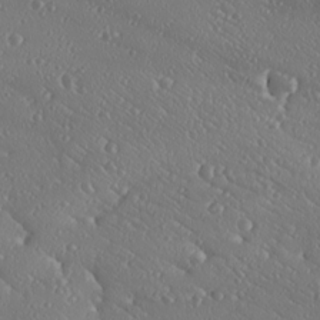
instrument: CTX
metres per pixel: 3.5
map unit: Ave
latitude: 18.9324
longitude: -137.7261
